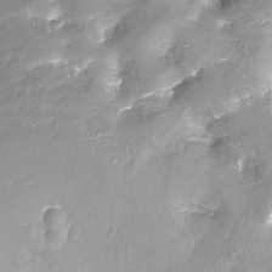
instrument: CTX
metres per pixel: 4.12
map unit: Ht
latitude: -16.3685
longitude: -43.5938
